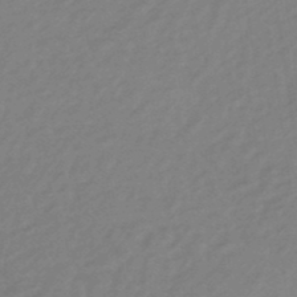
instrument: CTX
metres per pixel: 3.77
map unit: eHb
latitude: -44.6707
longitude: 89.3698
